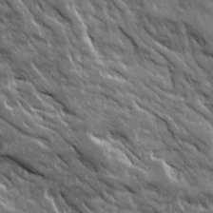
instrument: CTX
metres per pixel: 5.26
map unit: Ave
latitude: 19.3103
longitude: -134.1577
